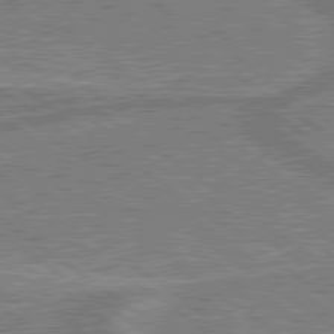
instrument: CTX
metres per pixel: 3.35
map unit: lApd
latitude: 79.3104
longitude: 175.6154
